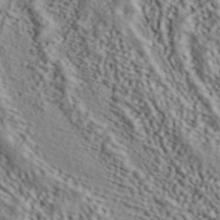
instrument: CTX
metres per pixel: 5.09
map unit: ANa
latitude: 42.0444
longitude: 52.6140
